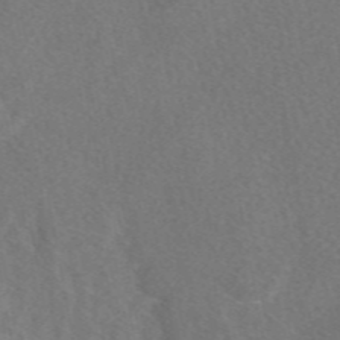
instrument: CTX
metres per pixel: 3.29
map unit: eAb
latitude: 48.1767
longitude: 118.9731
